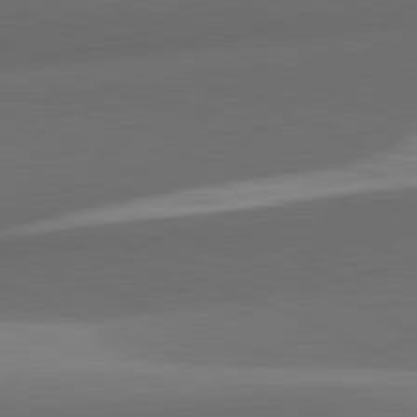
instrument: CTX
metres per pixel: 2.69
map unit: lApd
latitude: 81.8205
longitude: 133.4455
